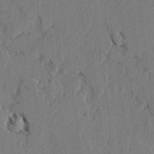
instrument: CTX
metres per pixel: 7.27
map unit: lAvf
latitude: -5.1809
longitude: -113.6505
